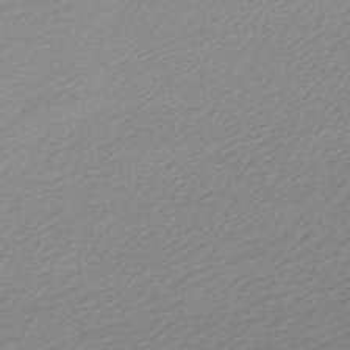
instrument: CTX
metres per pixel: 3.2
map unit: lHb
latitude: -47.7099
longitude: 60.6707
